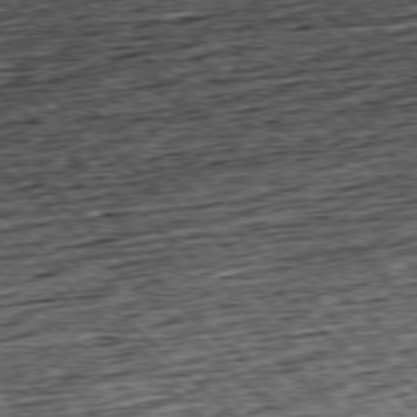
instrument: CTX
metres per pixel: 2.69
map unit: Hpe
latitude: -77.5210
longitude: 14.3684
